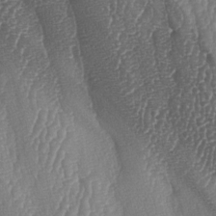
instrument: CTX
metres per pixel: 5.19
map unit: lAa
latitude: -6.6896
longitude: -129.4615
